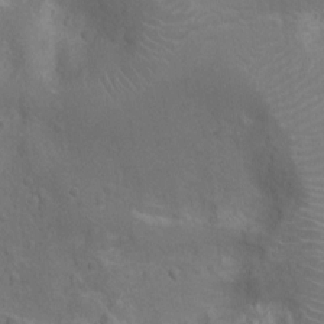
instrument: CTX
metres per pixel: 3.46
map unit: Nhu
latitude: -14.9920
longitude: -25.3481
